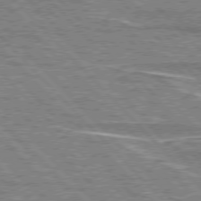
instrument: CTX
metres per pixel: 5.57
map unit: lApd
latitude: 76.5356
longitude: -81.4993
